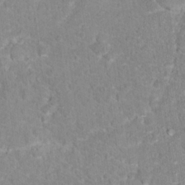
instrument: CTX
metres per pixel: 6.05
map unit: Hto
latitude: 16.9136
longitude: -36.8758
